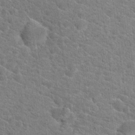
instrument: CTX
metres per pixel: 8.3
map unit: Hto
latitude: 19.3292
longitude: -37.4238
